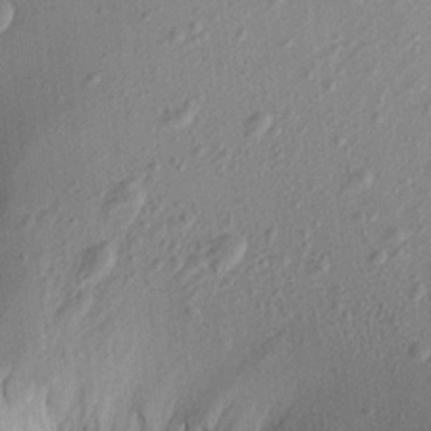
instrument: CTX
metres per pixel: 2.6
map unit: Aa
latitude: 19.9150
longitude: -146.6491
